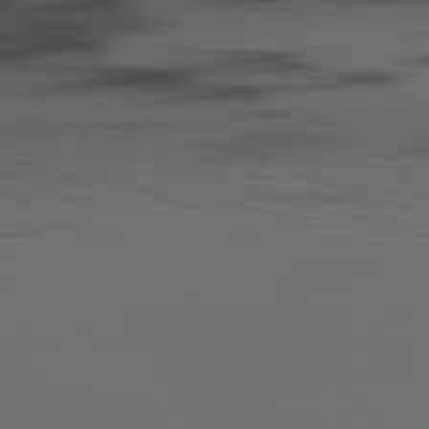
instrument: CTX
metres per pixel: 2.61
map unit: lApd
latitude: 79.8961
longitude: 160.1417
